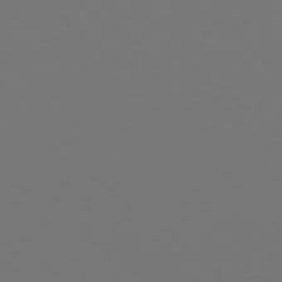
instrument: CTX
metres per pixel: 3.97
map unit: Hpe
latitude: 78.6302
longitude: -174.8002
